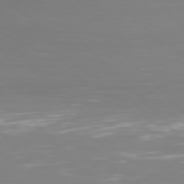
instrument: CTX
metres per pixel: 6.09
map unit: Hpe
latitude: 77.4615
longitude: -167.6316
